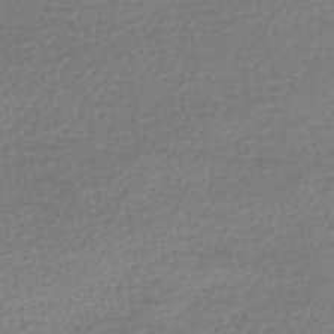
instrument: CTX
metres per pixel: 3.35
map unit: HNhu
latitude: -48.8219
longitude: 102.8219
